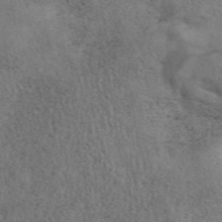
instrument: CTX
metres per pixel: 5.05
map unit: eAb
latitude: 41.4993
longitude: 109.8044
